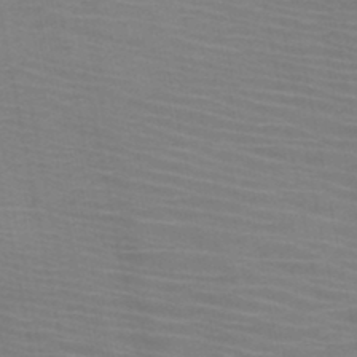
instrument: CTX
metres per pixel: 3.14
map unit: HNb
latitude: -46.4440
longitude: -47.2726
